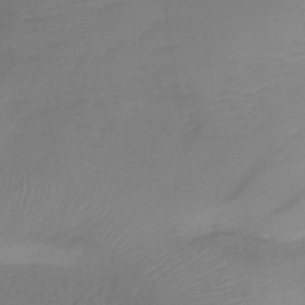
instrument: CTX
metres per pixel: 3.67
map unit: lHb
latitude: -42.2172
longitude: 81.2565
